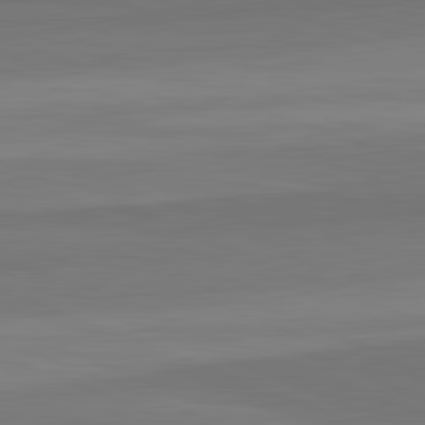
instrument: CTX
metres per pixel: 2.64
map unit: lApd
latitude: 82.4601
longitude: 177.7478
